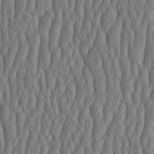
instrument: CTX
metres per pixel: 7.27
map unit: HNhu
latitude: -2.9541
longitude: 13.5021
